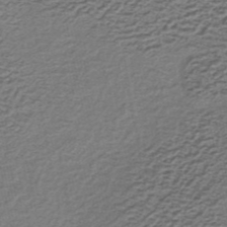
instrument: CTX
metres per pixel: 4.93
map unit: lHb
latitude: -34.9164
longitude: 61.0675
